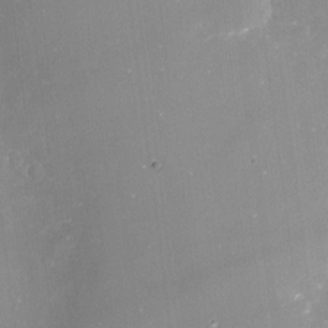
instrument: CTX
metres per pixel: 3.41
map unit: Nve
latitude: -17.5022
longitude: -59.6127
